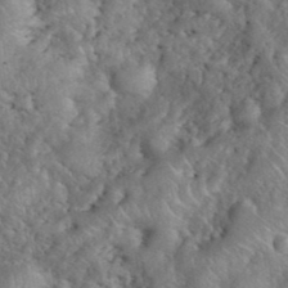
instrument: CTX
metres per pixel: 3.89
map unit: eHh
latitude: 40.3656
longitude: -57.2725
